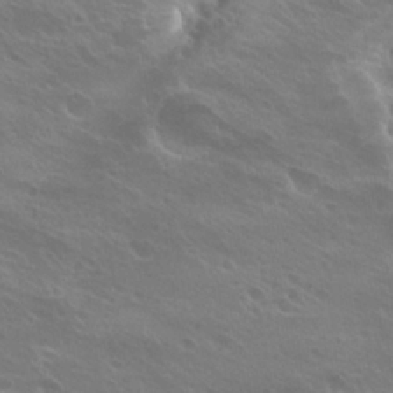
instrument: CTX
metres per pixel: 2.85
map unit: Hto
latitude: 25.4237
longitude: -38.6112
